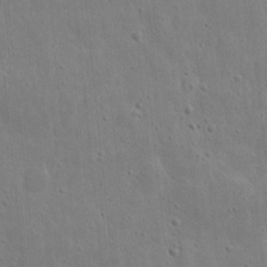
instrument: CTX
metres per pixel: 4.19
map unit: eHh
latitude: 9.6694
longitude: -72.6113
